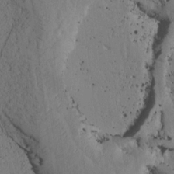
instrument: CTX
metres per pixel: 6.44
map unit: Htu
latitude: -3.0864
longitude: 167.8989
